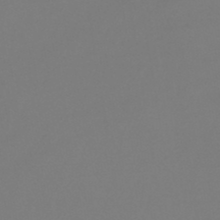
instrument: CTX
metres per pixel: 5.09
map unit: lHb
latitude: -46.7463
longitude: 72.2172
